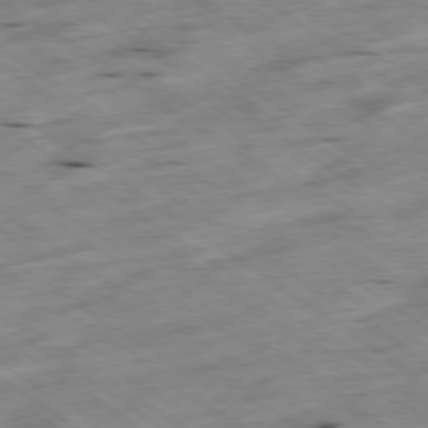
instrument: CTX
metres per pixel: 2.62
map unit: Hpe
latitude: -78.5951
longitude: -21.4616
